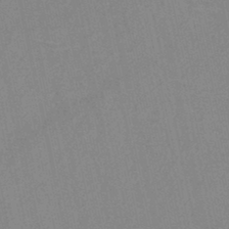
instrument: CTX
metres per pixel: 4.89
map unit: HNb
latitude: -44.8030
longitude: -41.6127
